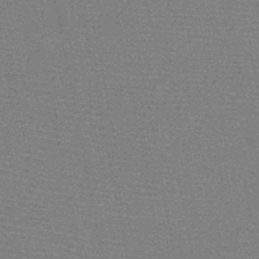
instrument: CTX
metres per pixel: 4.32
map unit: HNb
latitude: -48.1795
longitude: -42.8002
